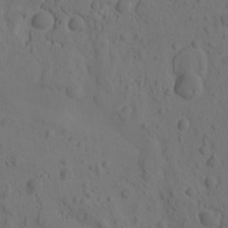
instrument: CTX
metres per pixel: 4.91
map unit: eHh
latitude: -0.9542
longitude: 16.2362
